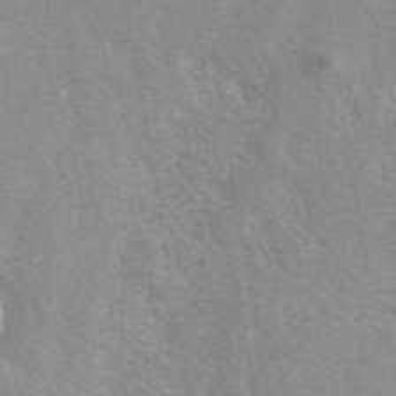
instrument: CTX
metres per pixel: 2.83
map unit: eAb
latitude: 41.9150
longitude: 106.0472
